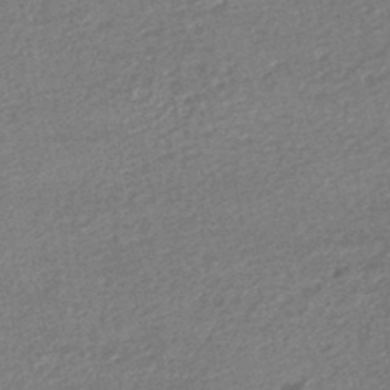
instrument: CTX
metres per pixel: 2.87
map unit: HNhu
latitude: -47.6533
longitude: 103.4454
